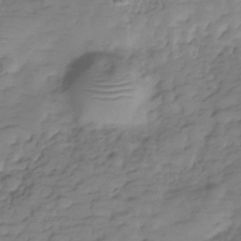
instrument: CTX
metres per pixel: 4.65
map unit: Hve
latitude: -29.3888
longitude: 90.9731
